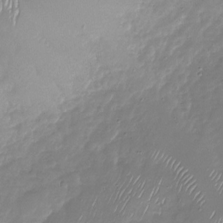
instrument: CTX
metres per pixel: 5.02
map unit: Nhu
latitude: -27.4454
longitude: -58.9892
